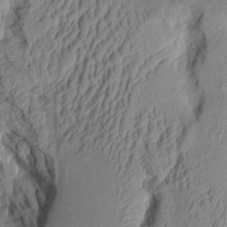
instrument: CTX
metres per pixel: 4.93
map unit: Aa
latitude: 8.0633
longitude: -127.9150
